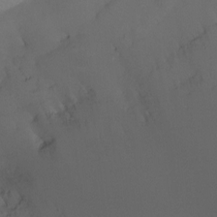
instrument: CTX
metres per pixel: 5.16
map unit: Ht
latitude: -9.3698
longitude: -31.6316
